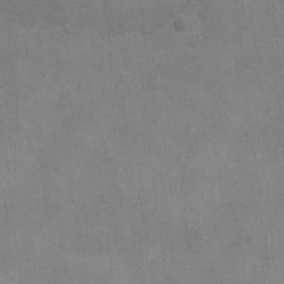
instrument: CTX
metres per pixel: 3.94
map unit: eHh
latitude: -8.8597
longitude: -69.0269
